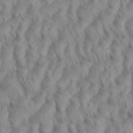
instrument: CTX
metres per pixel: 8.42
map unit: eHh
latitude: 35.9150
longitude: -137.9528
